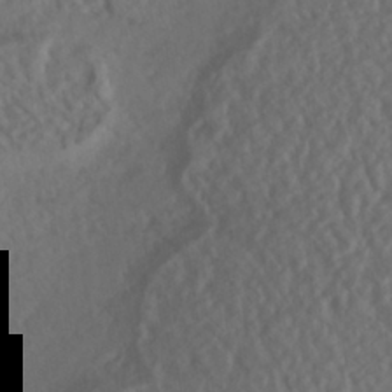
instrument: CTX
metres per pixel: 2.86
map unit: HNhu
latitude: -42.2550
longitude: 101.5777
